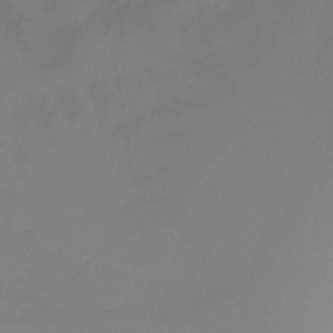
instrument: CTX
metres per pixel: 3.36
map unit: Ht
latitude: -12.1417
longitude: -47.4427
